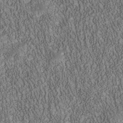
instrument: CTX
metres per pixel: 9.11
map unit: Nhu
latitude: -40.4440
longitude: -85.4427
